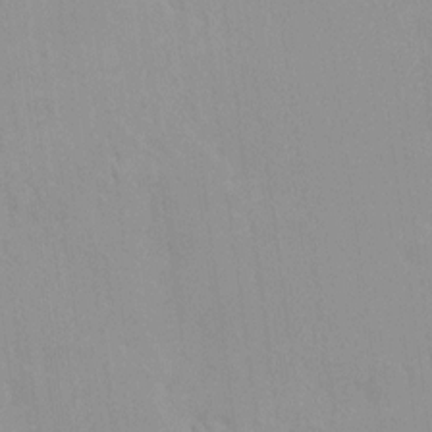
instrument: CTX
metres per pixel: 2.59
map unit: HNhu
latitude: 6.8947
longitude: -1.6316
